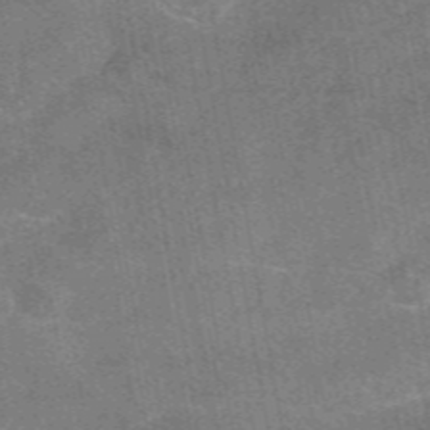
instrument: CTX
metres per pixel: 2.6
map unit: eAb
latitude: 48.1767
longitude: 122.4251
